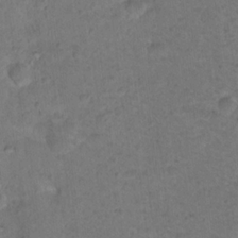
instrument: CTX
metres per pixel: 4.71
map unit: Nhu
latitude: 18.1577
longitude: -31.0648
